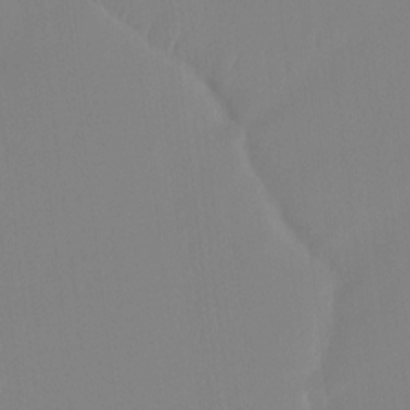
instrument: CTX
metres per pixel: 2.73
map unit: Ht
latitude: -14.3684
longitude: -51.7449
